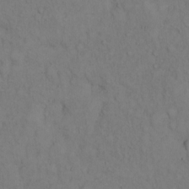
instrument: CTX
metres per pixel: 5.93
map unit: Hto
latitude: 13.1403
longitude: -61.6505
